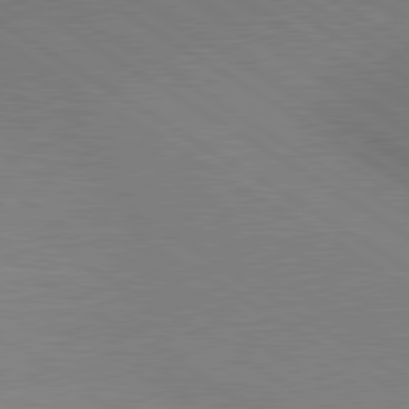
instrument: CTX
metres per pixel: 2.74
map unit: lApd
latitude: 80.2333
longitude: 129.3699
